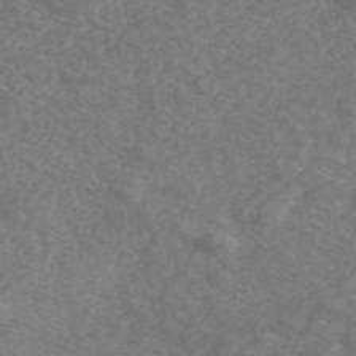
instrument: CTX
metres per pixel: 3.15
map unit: ANa
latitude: 43.8772
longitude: 30.1228
